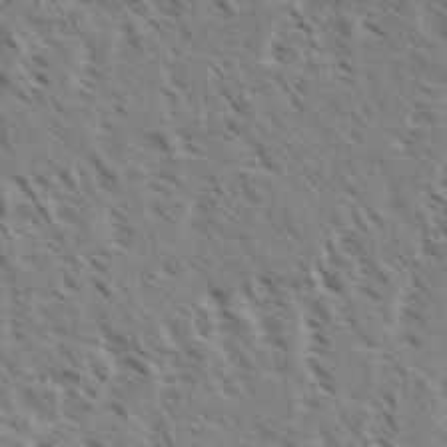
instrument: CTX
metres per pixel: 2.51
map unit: eHh
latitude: 34.9702
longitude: -139.1214
